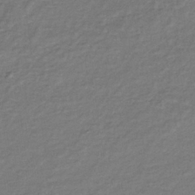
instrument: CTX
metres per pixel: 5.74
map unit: lHb
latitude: -35.6911
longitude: 61.7856
